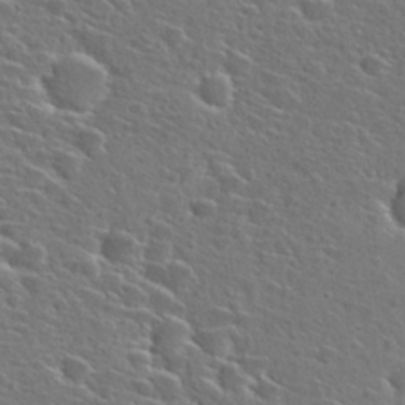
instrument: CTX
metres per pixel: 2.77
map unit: Hto
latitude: 27.0459
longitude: -46.9703
